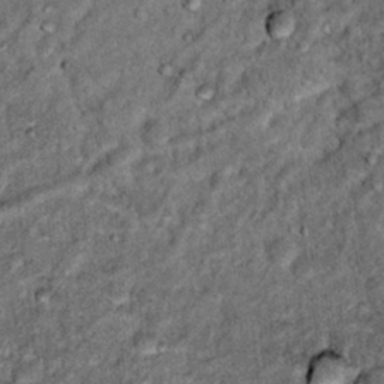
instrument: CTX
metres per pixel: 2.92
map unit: Hto
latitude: 15.4616
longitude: -35.6316
